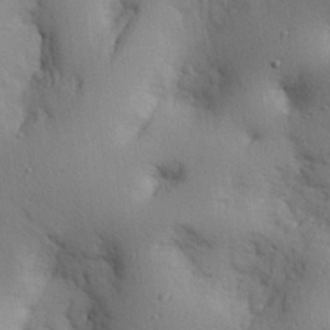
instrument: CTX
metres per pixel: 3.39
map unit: eHh
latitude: 26.7435
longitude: -75.2915
